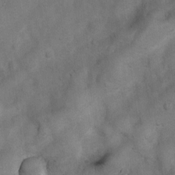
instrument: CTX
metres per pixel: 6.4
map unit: Nhu
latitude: 6.4790
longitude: -23.4237
